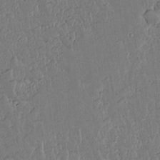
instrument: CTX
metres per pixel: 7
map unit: lAvf
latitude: 15.0081
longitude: -127.5560
